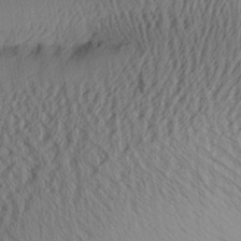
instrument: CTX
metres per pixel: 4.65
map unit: Aa
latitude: 25.9150
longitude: -136.3845
